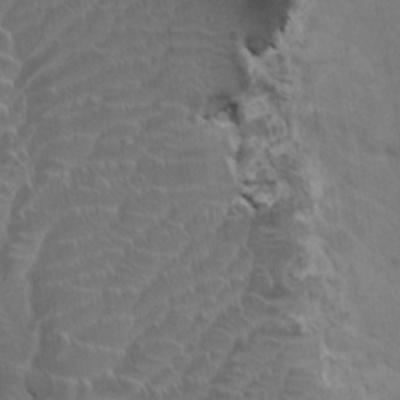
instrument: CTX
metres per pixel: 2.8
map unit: HNhu
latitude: 4.7246
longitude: 7.3887
